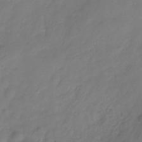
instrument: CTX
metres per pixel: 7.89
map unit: Hve
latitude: -33.6155
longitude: 90.5196
